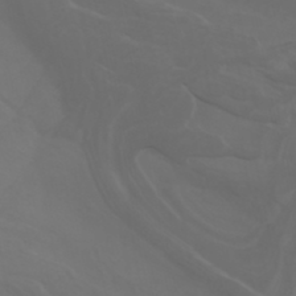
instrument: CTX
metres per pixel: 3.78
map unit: Nhu
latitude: -7.4265
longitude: -80.4412
